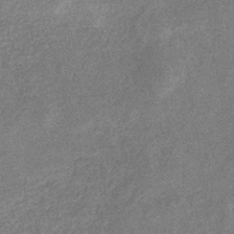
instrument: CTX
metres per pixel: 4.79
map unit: eHb
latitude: -34.3684
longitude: 78.2361
